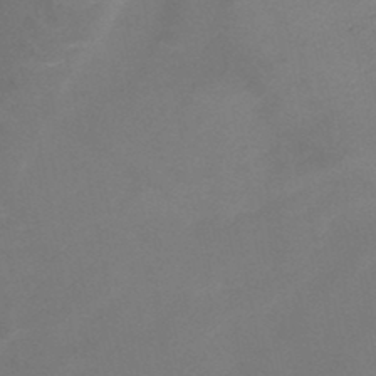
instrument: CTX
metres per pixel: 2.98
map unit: HNb
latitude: -47.1053
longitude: -46.5735
